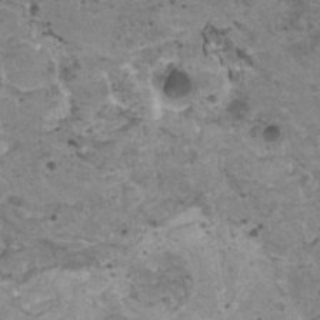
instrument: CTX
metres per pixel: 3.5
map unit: HNhu
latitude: 0.1200
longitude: 1.7478
